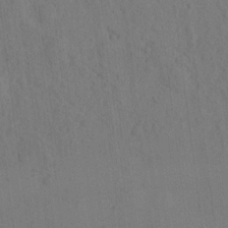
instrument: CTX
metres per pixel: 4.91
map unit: eHh
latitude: -2.0283
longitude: 18.4062
